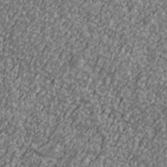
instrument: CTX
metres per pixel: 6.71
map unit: Ave
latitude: 40.9702
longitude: -111.5560
